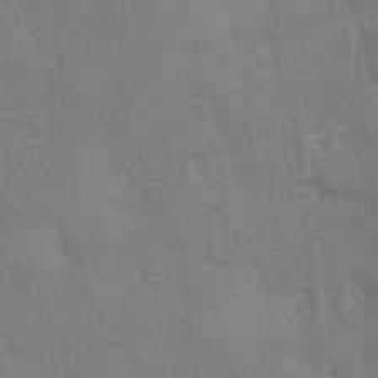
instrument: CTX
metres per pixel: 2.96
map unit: Ave
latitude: -7.0108
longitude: -120.2901
